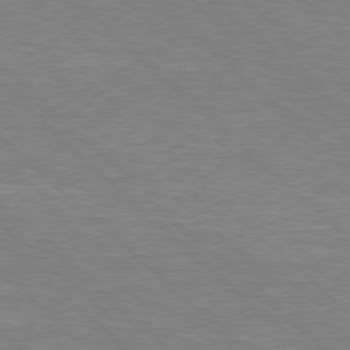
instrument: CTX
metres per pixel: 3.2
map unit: Hpe
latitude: 77.8583
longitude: -152.2145
